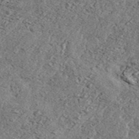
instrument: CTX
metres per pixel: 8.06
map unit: ANa
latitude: 45.3292
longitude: -84.8380
